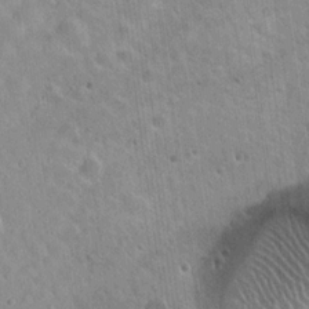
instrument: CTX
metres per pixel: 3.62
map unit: Hto
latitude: 21.8017
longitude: -53.9717
